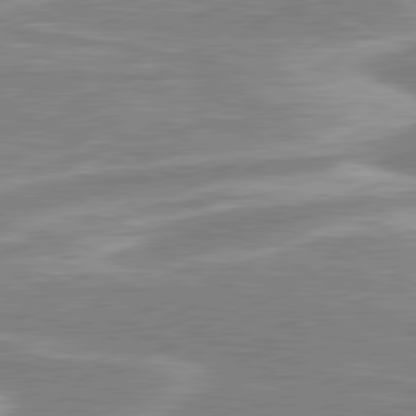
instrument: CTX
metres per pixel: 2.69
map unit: lApd
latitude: 80.5735
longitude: -172.1955
